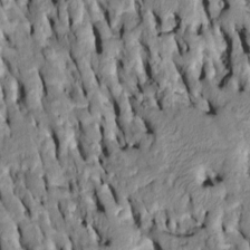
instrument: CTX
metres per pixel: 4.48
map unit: Htu
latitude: -7.0486
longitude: 144.3495
